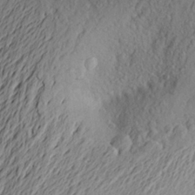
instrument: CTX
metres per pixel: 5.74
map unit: Aa
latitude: 23.8016
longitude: -149.6316
